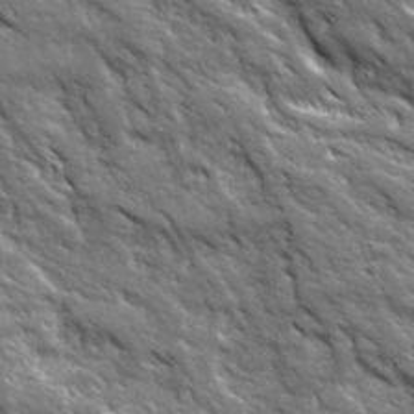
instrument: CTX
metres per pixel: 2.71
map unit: Ave
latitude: 19.7449
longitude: -135.4426
